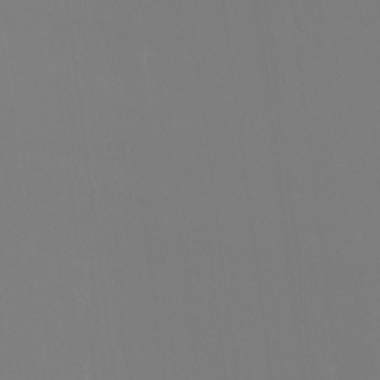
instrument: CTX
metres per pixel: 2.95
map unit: Ht
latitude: -14.3496
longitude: -53.7639
